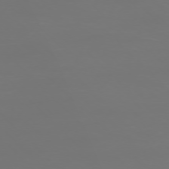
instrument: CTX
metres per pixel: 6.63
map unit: Ap
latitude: -76.0094
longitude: -82.3467
